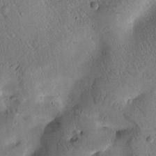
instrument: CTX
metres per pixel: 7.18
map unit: Htu
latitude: -1.2943
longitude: 170.6897
